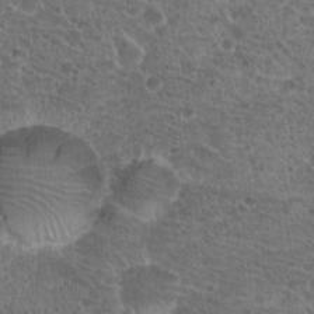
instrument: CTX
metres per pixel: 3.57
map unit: Hto
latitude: 19.6316
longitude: -40.9891
